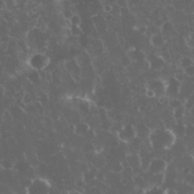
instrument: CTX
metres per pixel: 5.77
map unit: eHh
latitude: 34.1011
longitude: -61.7827
